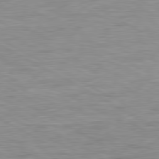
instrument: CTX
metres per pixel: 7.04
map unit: Ap
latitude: -81.2565
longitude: -78.4034
